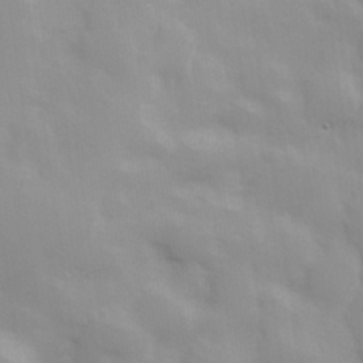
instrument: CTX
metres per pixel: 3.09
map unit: Hve
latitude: 30.7813
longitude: 150.4818
